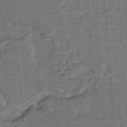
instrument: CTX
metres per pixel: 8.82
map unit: lHb
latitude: -37.8422
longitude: 57.4265
